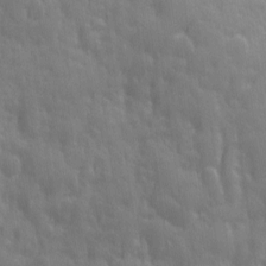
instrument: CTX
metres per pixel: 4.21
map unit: Ave
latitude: 13.0837
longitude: -103.8961
